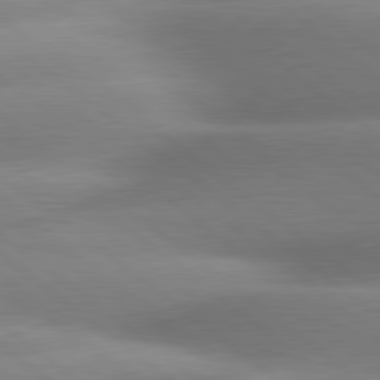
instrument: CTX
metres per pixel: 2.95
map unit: lApd
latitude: 80.4223
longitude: -160.4601
